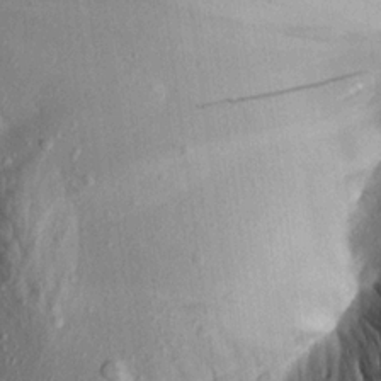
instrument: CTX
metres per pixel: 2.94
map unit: Aa
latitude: 20.2334
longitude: -147.9717
